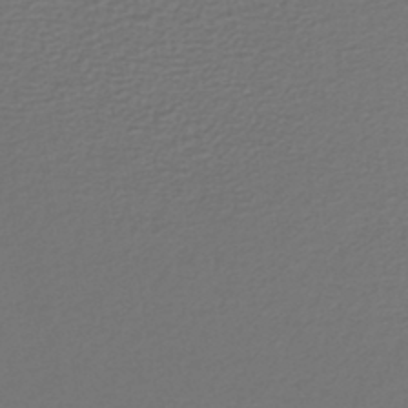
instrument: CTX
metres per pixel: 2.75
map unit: lHb
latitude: -43.4643
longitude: 71.3699
